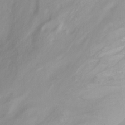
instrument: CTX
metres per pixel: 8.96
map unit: Nhu
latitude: -12.8030
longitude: -61.1970
